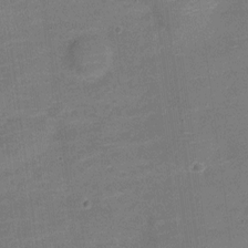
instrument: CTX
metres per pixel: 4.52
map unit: Nve
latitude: -21.1242
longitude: 103.9367
